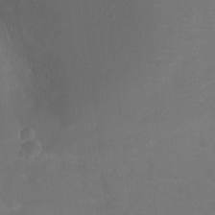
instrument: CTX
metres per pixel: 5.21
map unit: Ht
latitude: -9.3321
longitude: -46.1767
